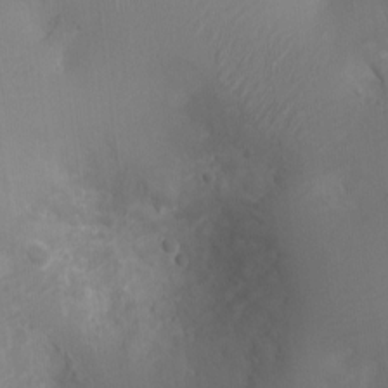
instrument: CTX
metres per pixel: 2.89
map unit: Ht
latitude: -3.8233
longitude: -16.0255
